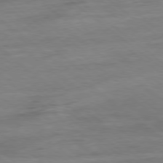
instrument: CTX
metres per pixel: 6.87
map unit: Hpe
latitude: -78.8975
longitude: -19.7071
